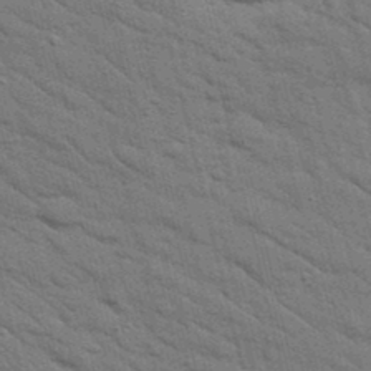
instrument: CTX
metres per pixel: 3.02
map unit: Nhu
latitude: 24.3278
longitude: -73.7072
